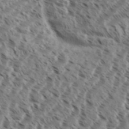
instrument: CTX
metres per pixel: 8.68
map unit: eHh
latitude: 35.9339
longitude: -138.6113
